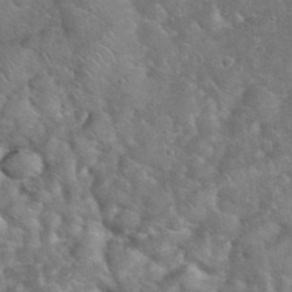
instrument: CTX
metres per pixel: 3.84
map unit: eHh
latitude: 37.6694
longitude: -65.3860
